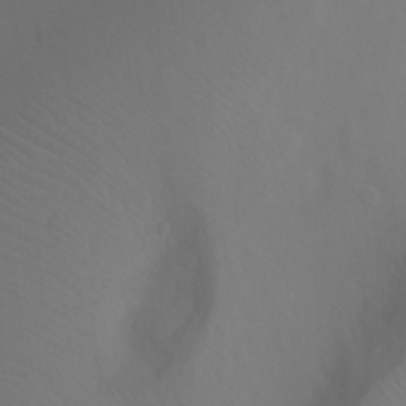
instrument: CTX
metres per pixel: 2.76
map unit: Ht
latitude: -9.6533
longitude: -46.1578
